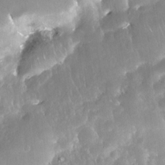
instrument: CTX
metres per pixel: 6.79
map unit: Nhe
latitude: -28.7085
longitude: -110.4979
